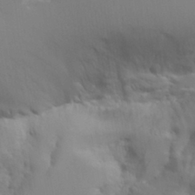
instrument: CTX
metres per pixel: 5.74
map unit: Aa
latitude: 21.6694
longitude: -124.5167
